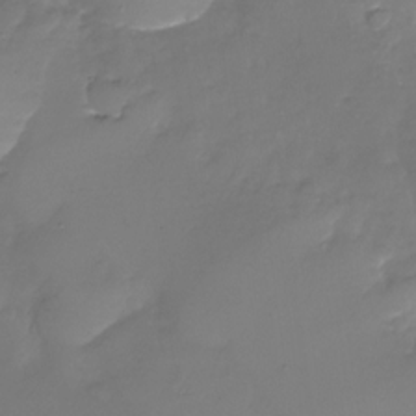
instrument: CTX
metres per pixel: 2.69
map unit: Nhu
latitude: -26.5951
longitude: -57.5182
